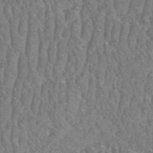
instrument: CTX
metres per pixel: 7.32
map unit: HNhu
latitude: -48.4251
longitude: 29.6155
